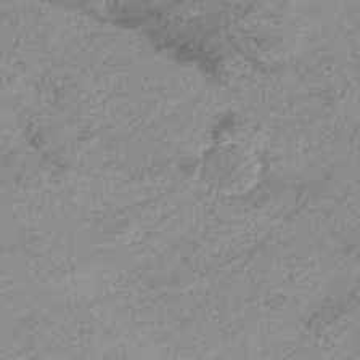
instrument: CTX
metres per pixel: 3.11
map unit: eHb
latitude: -33.0109
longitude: 70.9920
